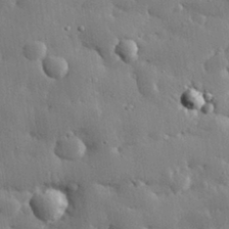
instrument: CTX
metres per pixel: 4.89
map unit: eHh
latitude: 29.4048
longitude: -79.9906
